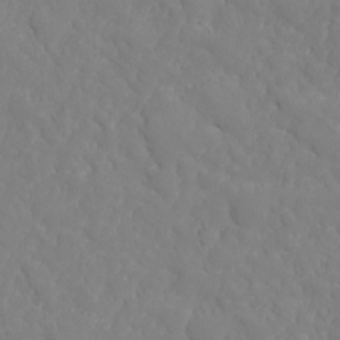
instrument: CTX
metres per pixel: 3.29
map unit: Nhu
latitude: -15.9178
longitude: -53.0459
